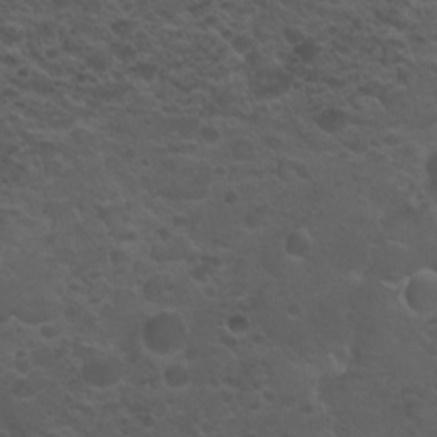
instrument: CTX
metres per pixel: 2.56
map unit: eHh
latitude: 0.7435
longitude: -56.4789
